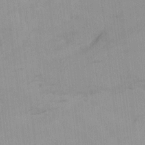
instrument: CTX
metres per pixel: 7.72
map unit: Htu
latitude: -7.7099
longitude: -67.7260
